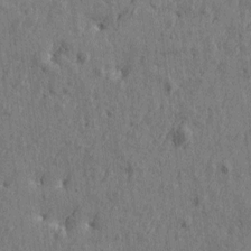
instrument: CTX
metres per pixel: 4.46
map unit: Htu
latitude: -5.4454
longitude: 179.6155
